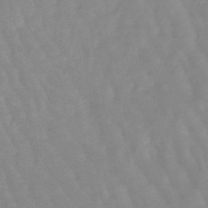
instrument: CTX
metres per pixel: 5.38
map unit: lHb
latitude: -48.0283
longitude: 77.3132
